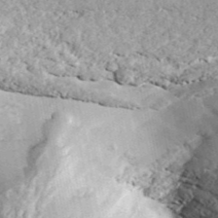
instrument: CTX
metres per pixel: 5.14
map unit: ANa
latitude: 44.3656
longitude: 46.8219
